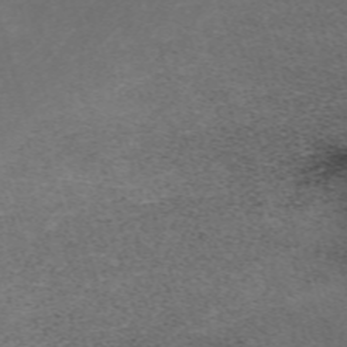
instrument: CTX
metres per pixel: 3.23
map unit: eHh
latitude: -62.0283
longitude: 49.4644
